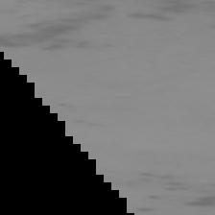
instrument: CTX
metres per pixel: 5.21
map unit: Ap
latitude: -75.9178
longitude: -67.6127
